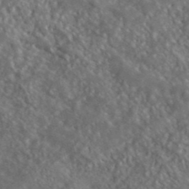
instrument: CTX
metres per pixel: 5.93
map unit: ANa
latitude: 39.9906
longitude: -89.5372
